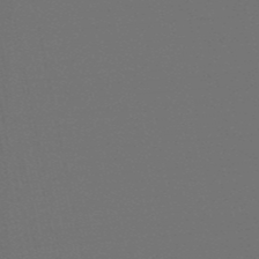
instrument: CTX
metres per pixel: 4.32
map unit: eHb
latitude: -50.5574
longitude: 71.6722
